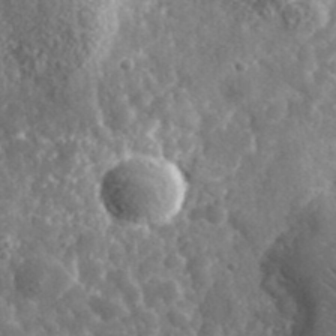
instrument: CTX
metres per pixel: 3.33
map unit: lHvf
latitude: 36.1767
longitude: -87.6505
